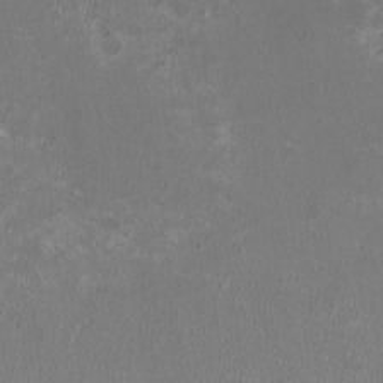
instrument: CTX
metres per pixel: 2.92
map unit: HNhu
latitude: -2.4251
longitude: -0.2900
